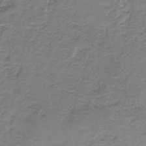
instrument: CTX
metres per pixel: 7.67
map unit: HNb
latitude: -37.4832
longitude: 51.6722
